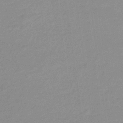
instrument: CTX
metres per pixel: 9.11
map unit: lHb
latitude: -34.4251
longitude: 69.8800
